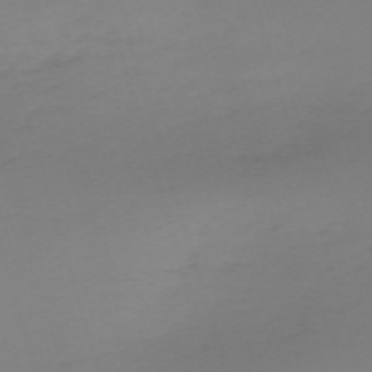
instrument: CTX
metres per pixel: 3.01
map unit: eHh
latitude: -61.5399
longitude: 51.5210
